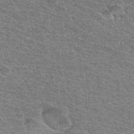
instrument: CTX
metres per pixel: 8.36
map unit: Hto
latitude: 33.4615
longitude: -41.7449
